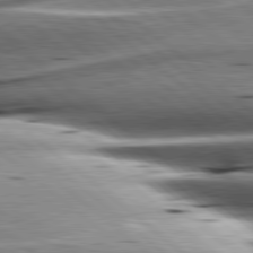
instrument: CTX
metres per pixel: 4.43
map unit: lApd
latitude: 80.3467
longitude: -143.0648
